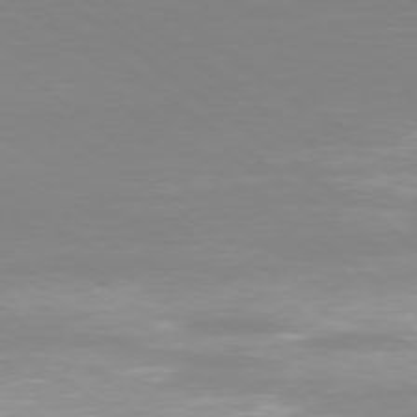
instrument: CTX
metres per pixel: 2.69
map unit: Ap
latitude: -78.5007
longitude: -93.7449
